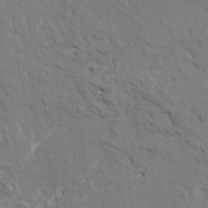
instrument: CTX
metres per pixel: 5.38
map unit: HNhu
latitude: 7.4615
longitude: -4.1767
